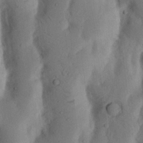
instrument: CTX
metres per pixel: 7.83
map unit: Nhu
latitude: 18.3656
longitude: -75.7828
